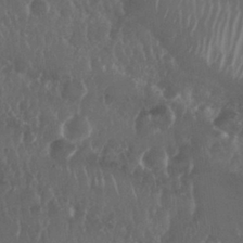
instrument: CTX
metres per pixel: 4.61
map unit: Nhu
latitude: 29.3859
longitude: -56.7813
